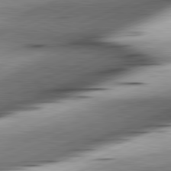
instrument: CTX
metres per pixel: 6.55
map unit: lApd
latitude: 81.8205
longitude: -166.6679
